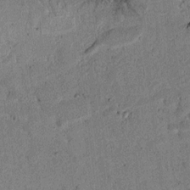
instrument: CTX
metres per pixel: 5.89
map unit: lAvf
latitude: 4.7057
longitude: 168.1416
